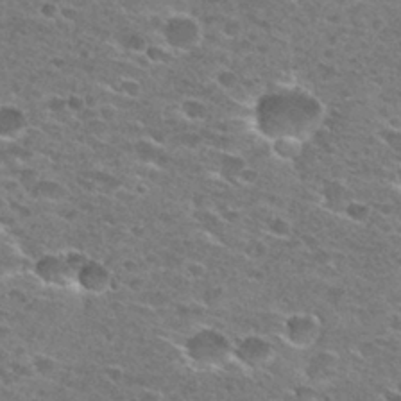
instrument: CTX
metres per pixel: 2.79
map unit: Hto
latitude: 27.8395
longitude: -47.0648
